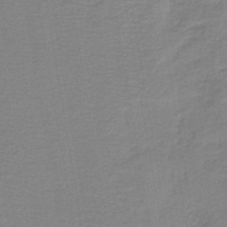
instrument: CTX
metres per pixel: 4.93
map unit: lHb
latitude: -40.6896
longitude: 53.3698
